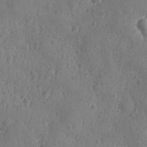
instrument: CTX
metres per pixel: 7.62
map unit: Ave
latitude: -8.9542
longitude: -118.7435
